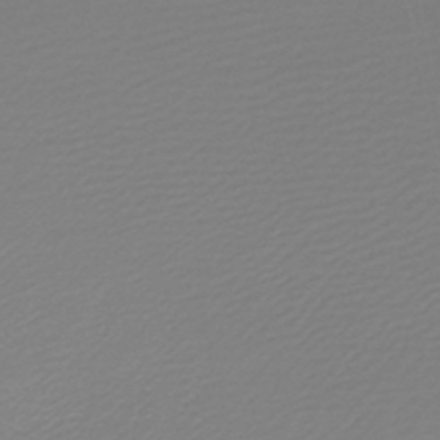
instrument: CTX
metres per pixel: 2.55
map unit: lHb
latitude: -46.6707
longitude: 64.5385
